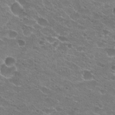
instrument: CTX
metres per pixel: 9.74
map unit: Hto
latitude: 23.3482
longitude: -41.4615
